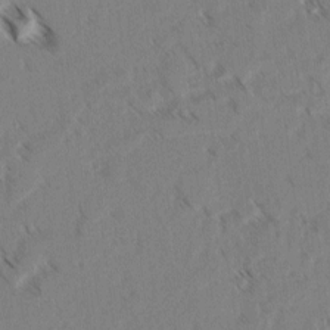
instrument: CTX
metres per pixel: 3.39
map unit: lAvf
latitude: 3.3104
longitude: -105.3482
